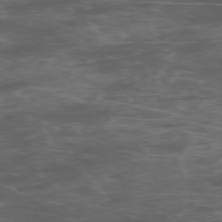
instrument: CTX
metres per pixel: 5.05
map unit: Ap
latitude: -76.0094
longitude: -68.3278
